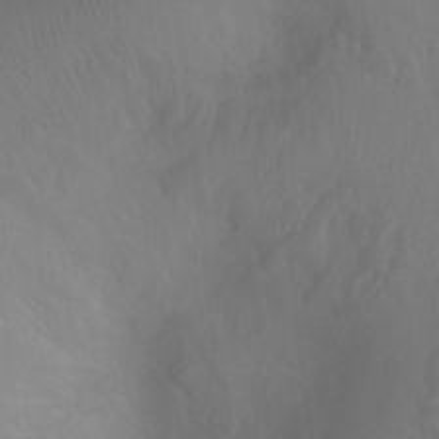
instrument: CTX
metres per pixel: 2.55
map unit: Ht
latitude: -7.3320
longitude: -20.0444
